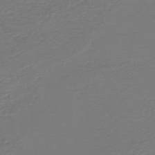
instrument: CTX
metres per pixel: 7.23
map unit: HNb
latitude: -47.2943
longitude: 52.8030
